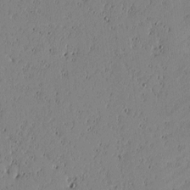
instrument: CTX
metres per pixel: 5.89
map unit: lAvf
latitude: -1.6911
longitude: -106.0822
